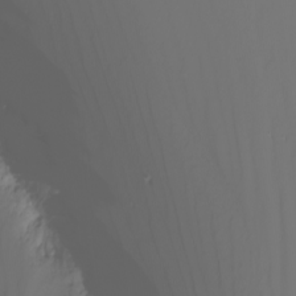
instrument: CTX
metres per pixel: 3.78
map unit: Nhu
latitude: -6.7841
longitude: -83.7638
